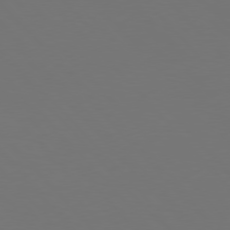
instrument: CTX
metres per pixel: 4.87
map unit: Hpe
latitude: 76.8002
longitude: -166.9324
